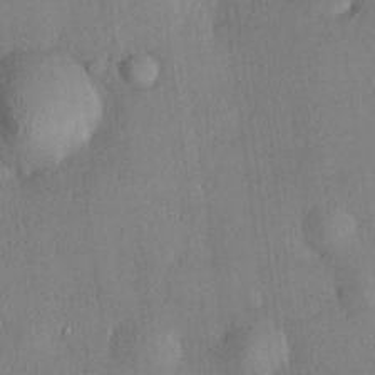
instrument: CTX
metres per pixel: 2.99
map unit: Hve
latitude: 18.6868
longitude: 149.7667
